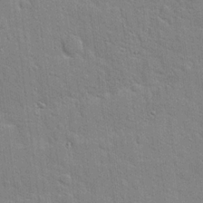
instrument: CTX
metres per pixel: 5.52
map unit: Hto
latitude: 18.6868
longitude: -51.6882
